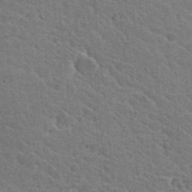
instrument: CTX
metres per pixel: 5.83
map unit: Hto
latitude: 25.7827
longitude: -36.8191
